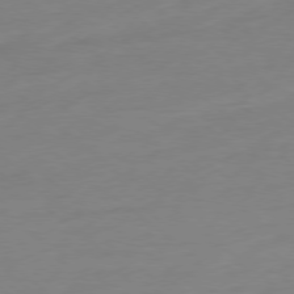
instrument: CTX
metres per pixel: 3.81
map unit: Ap
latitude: -78.7463
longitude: -99.0269
